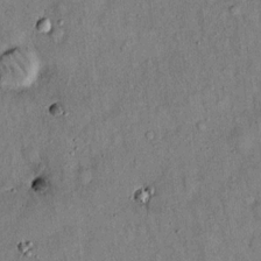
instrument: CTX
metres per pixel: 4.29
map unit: Hto
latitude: 14.4412
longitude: -59.2348
